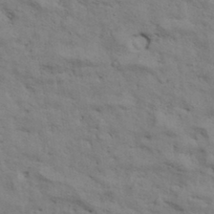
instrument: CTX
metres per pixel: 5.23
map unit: Aa
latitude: 33.2537
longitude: -136.0444
